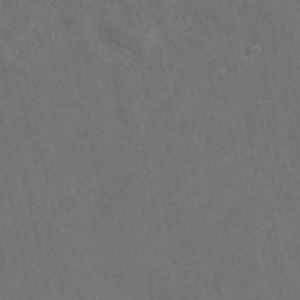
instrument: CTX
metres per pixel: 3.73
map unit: eAb
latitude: 42.6302
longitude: 108.8975
